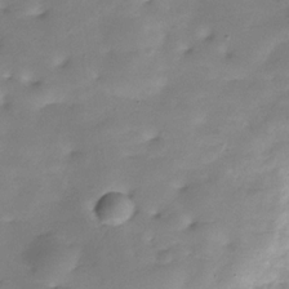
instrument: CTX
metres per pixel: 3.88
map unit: Hve
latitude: -30.0850
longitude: 90.4629
